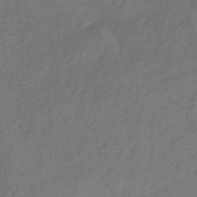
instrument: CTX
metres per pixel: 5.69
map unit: lHb
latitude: -39.1998
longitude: 74.5952
